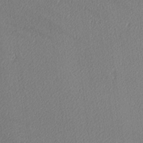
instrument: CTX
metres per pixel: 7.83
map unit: lAa
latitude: -10.3117
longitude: -127.3293
